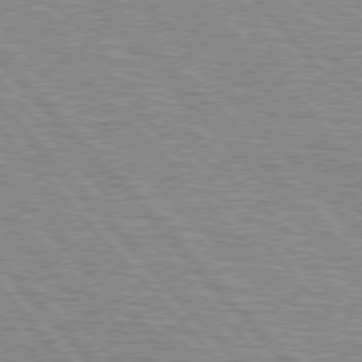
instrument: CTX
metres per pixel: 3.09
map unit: lApd
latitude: 76.8002
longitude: -72.4790
